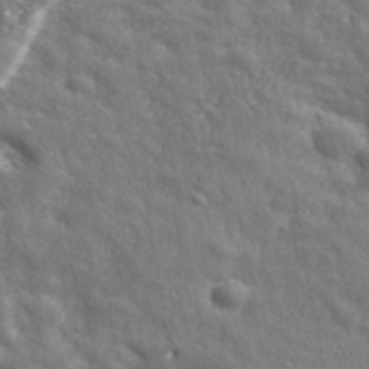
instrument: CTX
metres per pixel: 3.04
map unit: eHh
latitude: 42.9325
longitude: -91.4993
